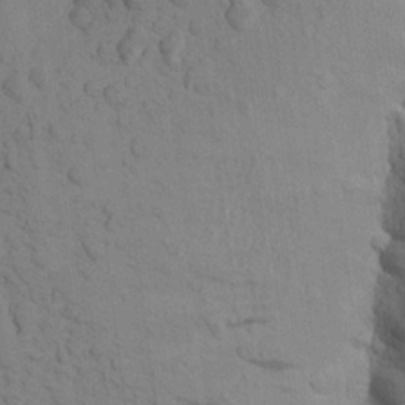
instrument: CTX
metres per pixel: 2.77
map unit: Aa
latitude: 19.2348
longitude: -149.0836
